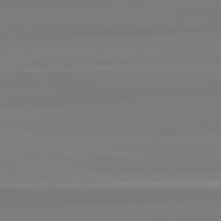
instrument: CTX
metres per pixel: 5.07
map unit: lApd
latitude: 82.5545
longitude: 174.6140
